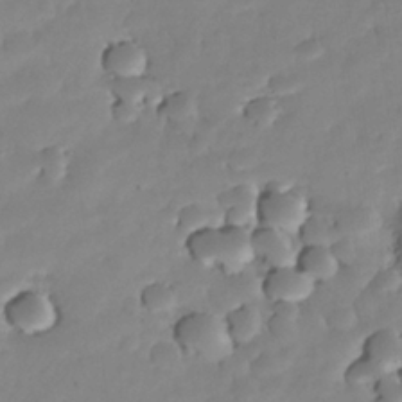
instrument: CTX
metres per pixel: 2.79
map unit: Nhe
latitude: -35.5399
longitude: -145.1592
